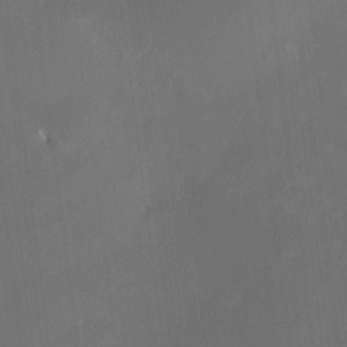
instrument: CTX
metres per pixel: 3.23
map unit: HNhu
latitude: 7.8205
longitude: 9.3887
